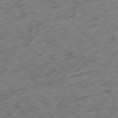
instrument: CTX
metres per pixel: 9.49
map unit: Ap
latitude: -77.3510
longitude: -79.6127
